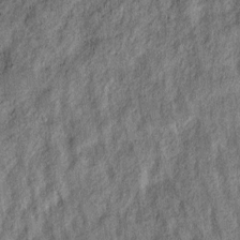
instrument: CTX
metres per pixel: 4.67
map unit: Htu
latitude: -7.8044
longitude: 177.7478
